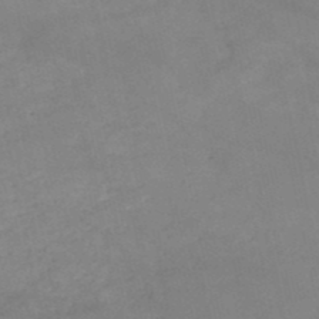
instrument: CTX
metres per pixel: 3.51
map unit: HNb
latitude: -50.2928
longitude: -39.5560
